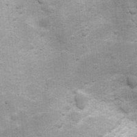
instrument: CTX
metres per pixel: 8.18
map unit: Ht
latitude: 4.6490
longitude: -21.9906
